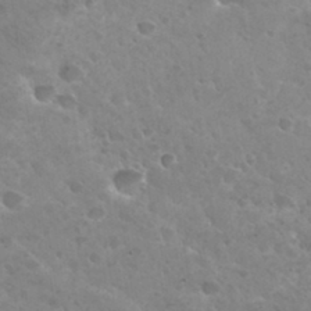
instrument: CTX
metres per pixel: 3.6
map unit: Hto
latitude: 32.1200
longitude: -39.9906
